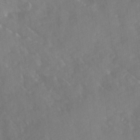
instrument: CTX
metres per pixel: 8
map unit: Ave
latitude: 10.6491
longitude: -102.5734
